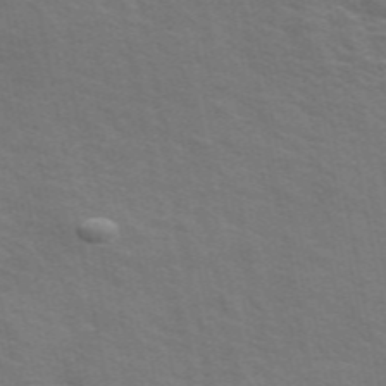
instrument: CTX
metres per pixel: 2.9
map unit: ANa
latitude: 49.4615
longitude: -74.8758
